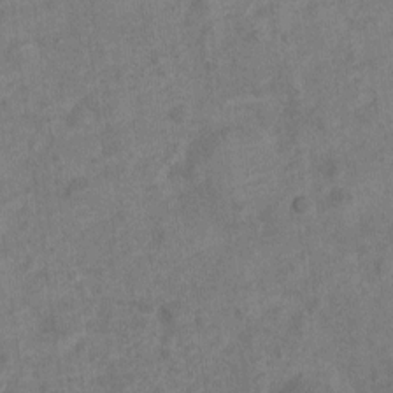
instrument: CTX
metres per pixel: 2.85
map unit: Nve
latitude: -19.2187
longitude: 108.1984
